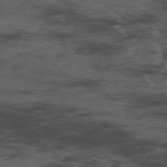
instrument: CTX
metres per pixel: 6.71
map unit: Hpe
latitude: -77.0109
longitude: -18.0255
